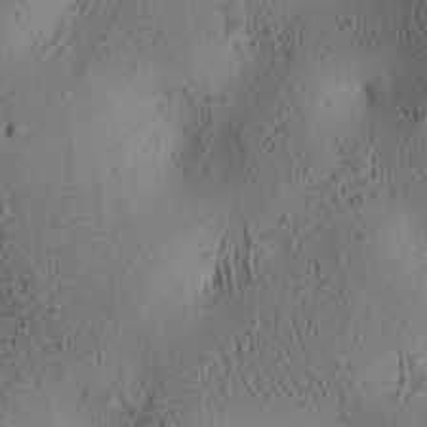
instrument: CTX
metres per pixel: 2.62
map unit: lAa
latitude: 6.5168
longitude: -114.6490
